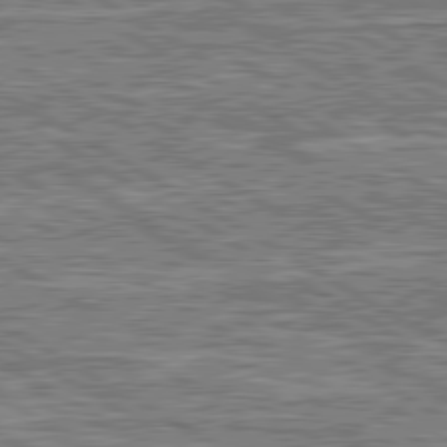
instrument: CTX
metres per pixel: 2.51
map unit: lApd
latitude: 80.6490
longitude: 172.7085
